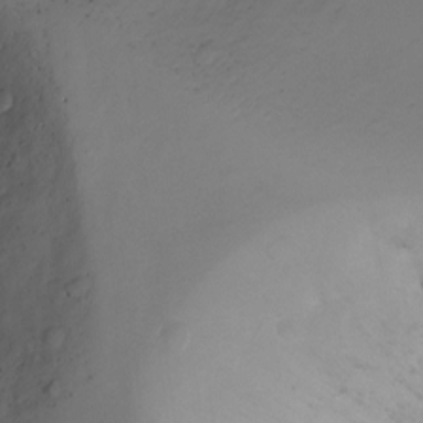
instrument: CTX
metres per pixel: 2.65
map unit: Ht
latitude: -3.9367
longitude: -29.0269
